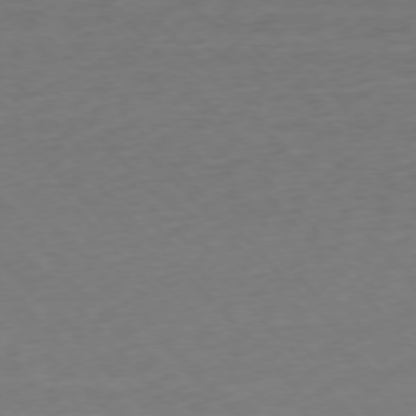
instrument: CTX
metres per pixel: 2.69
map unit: Ap
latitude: -76.0850
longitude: -65.5182
